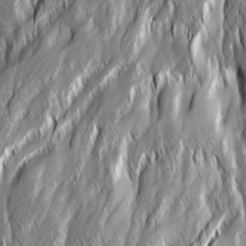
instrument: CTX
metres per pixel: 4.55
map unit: Ave
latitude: 15.1404
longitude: -135.2348
